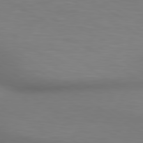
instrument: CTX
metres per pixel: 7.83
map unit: lApd
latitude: 80.2711
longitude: 120.7463
